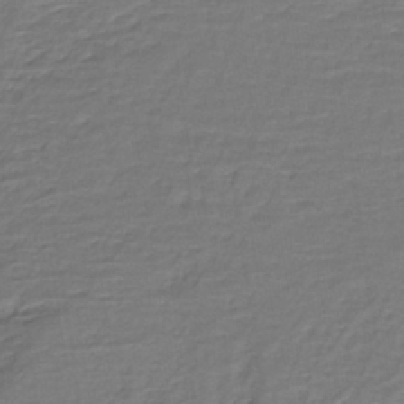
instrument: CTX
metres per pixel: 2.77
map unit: HNb
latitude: -35.6155
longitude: 58.0660
